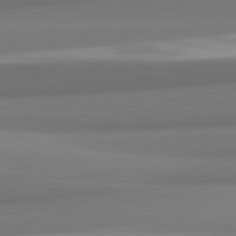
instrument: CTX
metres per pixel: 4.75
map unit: lApd
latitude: 82.1577
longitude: 169.4454
